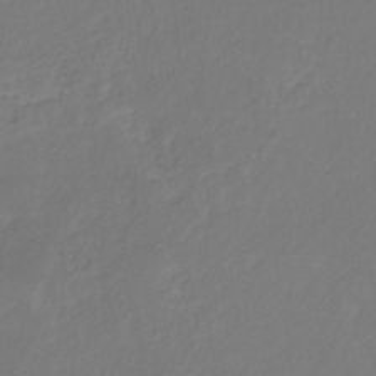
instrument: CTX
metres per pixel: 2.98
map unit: eHb
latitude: -30.5385
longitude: 63.5588
